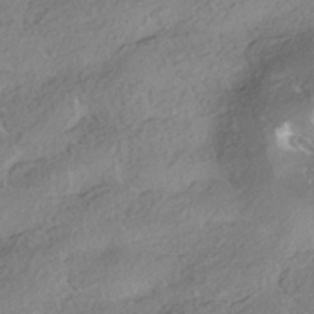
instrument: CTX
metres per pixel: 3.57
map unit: HNhu
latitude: -41.8044
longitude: 103.5210
